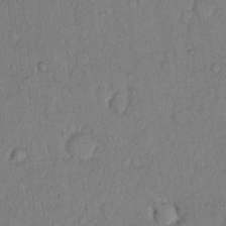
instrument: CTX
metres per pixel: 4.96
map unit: Hto
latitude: 9.0648
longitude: -58.3089
